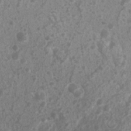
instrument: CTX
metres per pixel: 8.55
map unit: Nhu
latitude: 7.1592
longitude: -20.8191
